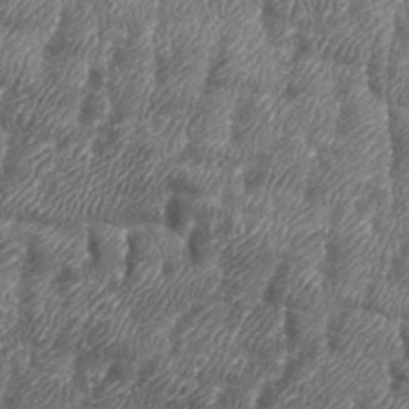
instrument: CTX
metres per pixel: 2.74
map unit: eHh
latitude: 36.2712
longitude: -137.1215
